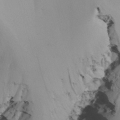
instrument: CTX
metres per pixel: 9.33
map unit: Nhu
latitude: -5.7099
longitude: -95.0081
